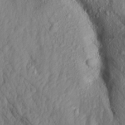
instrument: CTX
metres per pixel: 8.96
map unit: Aa
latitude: 17.1025
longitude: -146.1389
